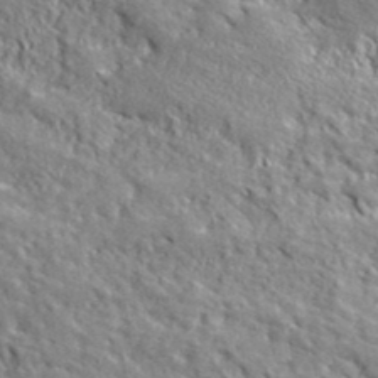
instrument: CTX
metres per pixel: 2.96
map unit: lHvf
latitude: 40.3467
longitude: -87.1403
